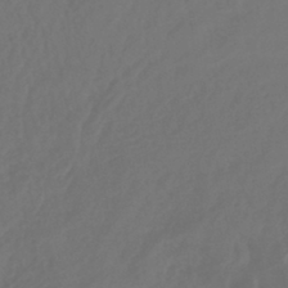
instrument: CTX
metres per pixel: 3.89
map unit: lHb
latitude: -43.5588
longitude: 77.3888
